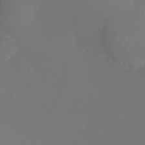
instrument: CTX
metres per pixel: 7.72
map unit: Ht
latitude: -18.1606
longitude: -43.6127
